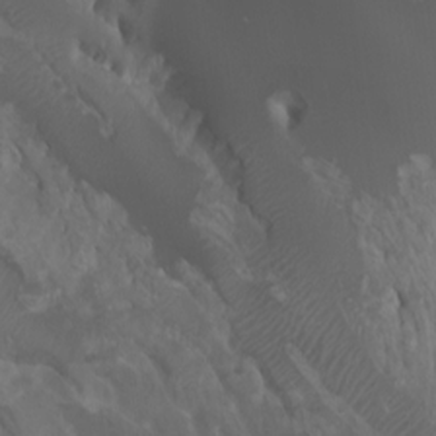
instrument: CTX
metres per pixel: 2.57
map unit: Htu
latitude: -7.6722
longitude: -64.4979
